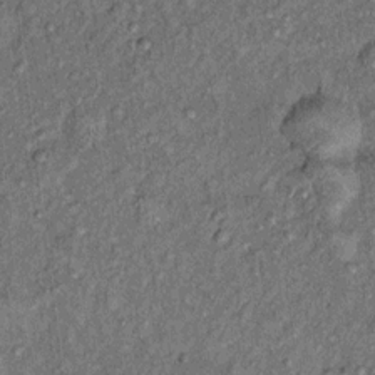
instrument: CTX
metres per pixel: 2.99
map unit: Ht
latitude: 8.2523
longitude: -37.2915
